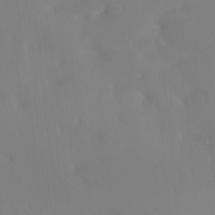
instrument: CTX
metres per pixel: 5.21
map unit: Htu
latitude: -15.2376
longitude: -47.3104
